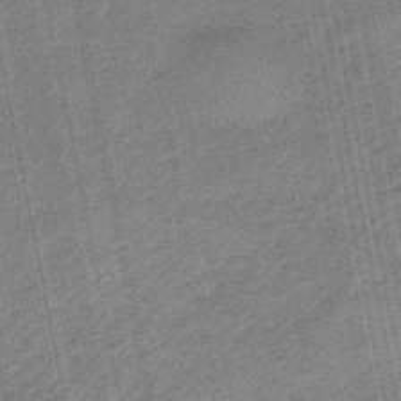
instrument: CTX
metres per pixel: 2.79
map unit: eHb
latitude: -44.9353
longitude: 89.2943
